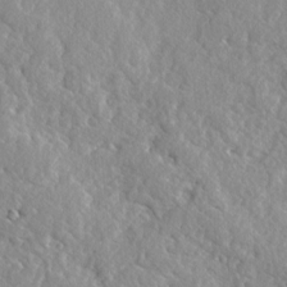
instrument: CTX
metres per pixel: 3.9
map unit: lAvf
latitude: -5.0486
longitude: -109.2726
